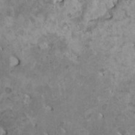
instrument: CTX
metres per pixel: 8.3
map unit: HNhu
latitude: 3.9717
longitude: 3.5588
